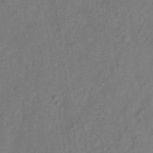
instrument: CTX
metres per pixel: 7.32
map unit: Hve
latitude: -33.2565
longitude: 92.3684
